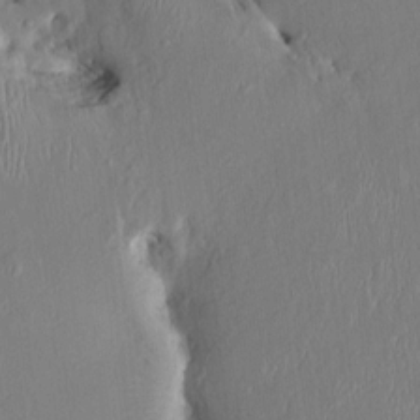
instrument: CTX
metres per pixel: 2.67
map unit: HNhu
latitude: 4.1767
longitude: -4.4979
